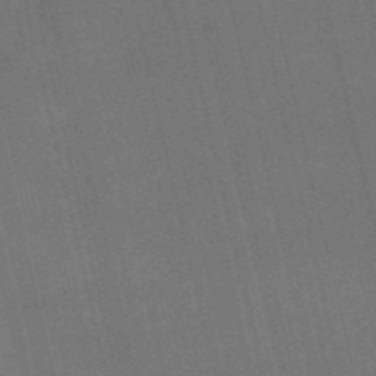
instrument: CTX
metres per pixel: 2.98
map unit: HNb
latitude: -52.1605
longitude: -40.9891
